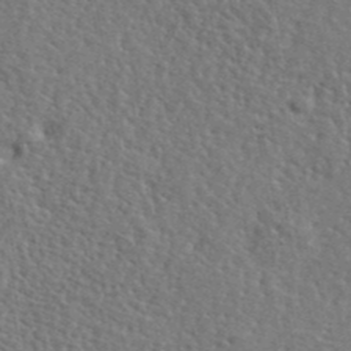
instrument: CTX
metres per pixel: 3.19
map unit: lHvf
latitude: 42.3089
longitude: -87.8772
